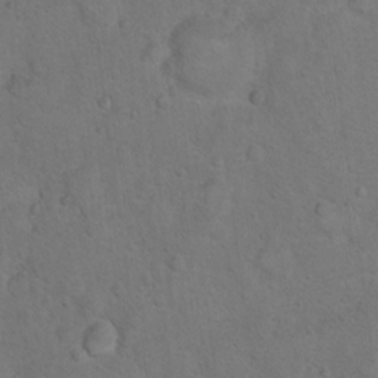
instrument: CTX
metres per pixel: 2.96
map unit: Hto
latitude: 10.5735
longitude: -35.9339
